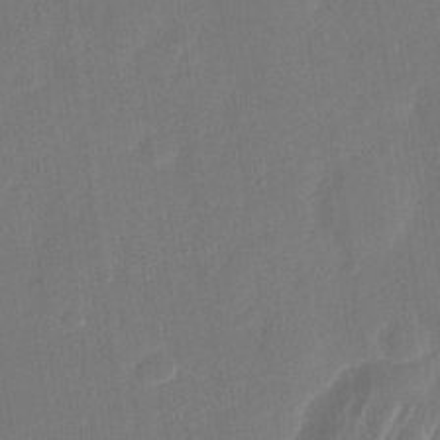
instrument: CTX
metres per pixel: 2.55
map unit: Nhu
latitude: -28.0661
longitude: -65.7639
